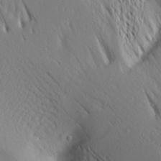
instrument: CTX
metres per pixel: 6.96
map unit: Aa
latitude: 18.3089
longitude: -148.3467
